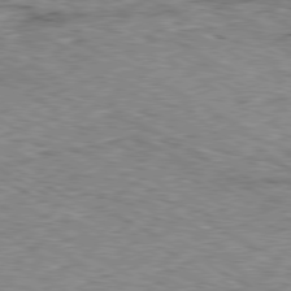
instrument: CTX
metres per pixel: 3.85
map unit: Ap
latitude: -80.5385
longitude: -50.5734
